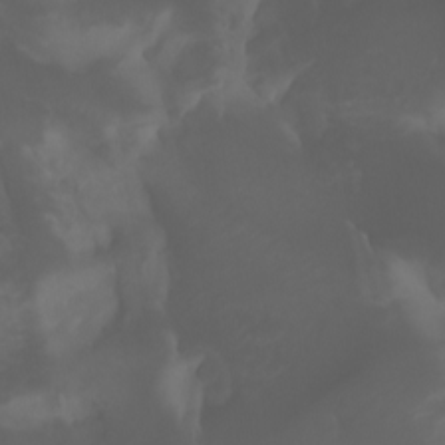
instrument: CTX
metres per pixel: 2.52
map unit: Aa
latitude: -7.4832
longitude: -79.5182
